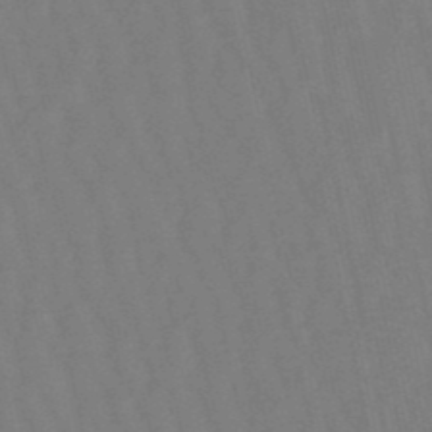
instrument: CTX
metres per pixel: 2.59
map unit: lHb
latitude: -49.8045
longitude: 71.6155
